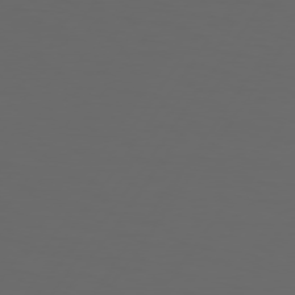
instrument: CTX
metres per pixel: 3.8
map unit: Hpe
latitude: 75.1970
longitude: -125.8394
